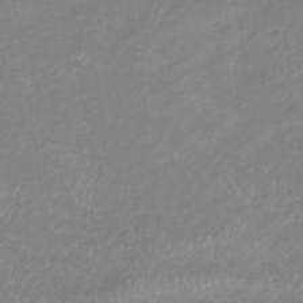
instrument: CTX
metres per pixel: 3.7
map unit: lHb
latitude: -37.3509
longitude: 73.5777
